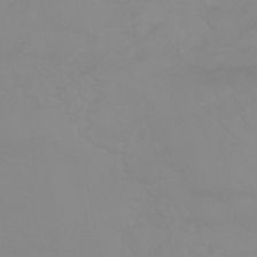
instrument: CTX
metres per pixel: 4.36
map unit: HNhu
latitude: -44.1606
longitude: 90.2173
